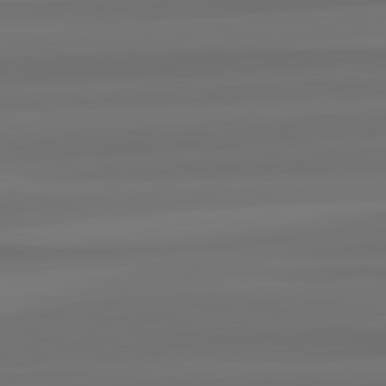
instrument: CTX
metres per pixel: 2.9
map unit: lApd
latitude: 82.3845
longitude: -173.7260
